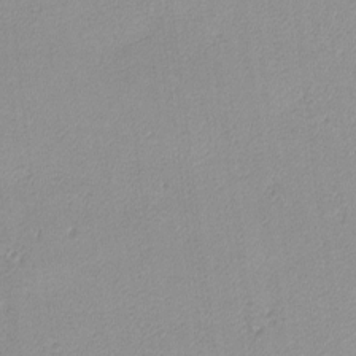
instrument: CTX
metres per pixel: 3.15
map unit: lHvf
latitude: -13.1431
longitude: -102.5734
